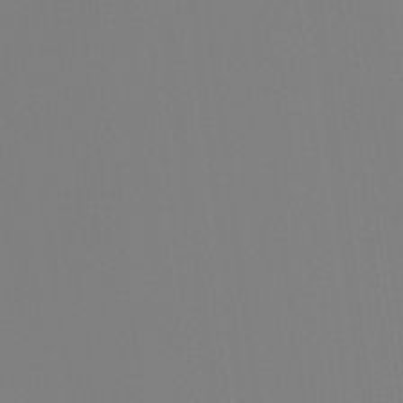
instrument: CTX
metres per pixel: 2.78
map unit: Ht
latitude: -16.2740
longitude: -48.2334
